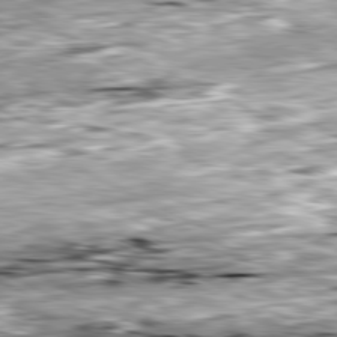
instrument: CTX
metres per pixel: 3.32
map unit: Ap
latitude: -81.4266
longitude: -88.6680
